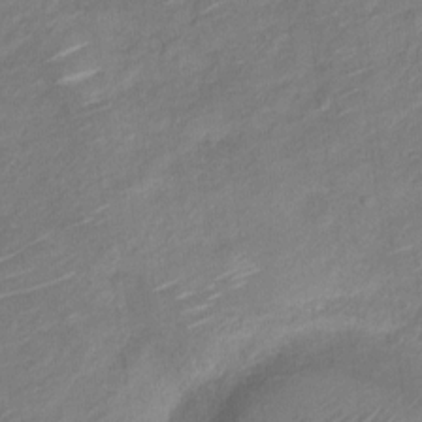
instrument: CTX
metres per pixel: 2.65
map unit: Nve
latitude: -19.0675
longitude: 107.4077
